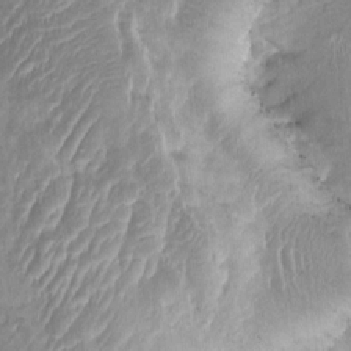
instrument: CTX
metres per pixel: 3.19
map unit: HNhu
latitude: 4.3089
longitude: -7.2915
